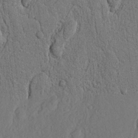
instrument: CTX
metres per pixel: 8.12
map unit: Nhu
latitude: 19.9717
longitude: -75.9528
